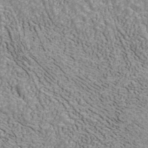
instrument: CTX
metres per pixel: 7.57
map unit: ANa
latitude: 41.4615
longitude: 32.4818
